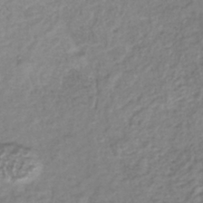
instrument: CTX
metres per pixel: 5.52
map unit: lHb
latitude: -40.8408
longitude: 71.5021
